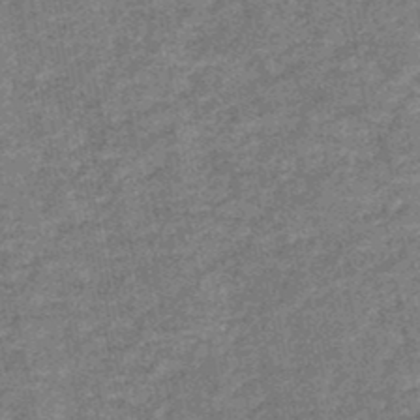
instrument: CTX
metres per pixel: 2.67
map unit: HNb
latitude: -48.1417
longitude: 55.9178
